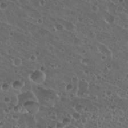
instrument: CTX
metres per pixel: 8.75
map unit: Nhu
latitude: 26.8380
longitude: -50.8947
